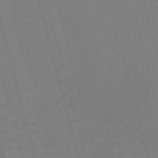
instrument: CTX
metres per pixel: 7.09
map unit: Nve
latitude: -59.2375
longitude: 62.6140
